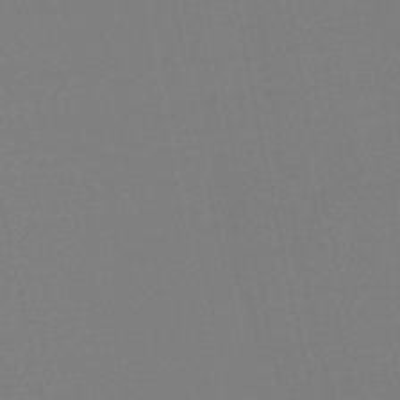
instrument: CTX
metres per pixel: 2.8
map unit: lHb
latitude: -39.1620
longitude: 62.3306
